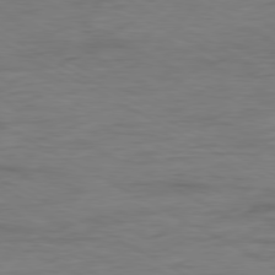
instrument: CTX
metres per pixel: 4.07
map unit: Ap
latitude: -80.1417
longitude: -83.6693
